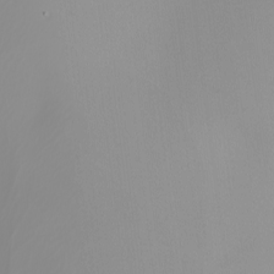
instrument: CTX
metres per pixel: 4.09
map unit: Nhu
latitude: -8.3306
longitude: -95.1403
